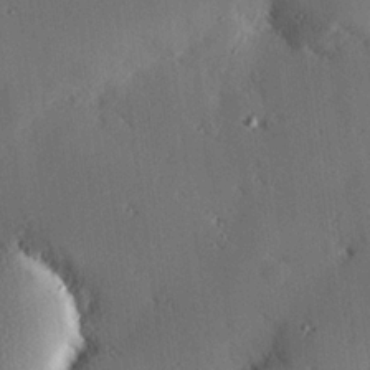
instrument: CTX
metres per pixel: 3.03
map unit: eHh
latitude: 22.7246
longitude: -90.4790
